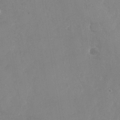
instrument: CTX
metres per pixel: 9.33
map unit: Nhu
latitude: -27.7477
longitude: -58.2900
